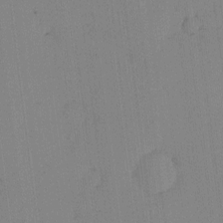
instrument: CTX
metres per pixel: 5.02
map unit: eHh
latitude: -3.6154
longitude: 17.5966
